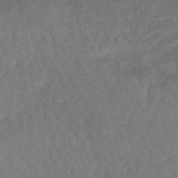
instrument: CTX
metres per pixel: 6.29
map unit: lHb
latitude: -44.0850
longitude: 80.7086
